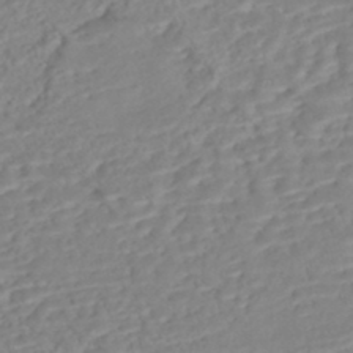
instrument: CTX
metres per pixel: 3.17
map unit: Nhe
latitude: -47.4454
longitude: -172.3467
